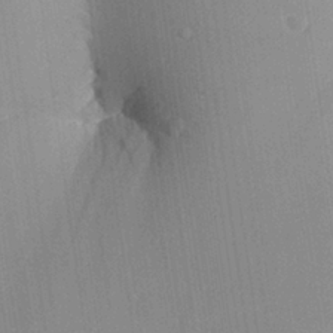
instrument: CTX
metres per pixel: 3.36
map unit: Aa
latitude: 27.1592
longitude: -137.8773
